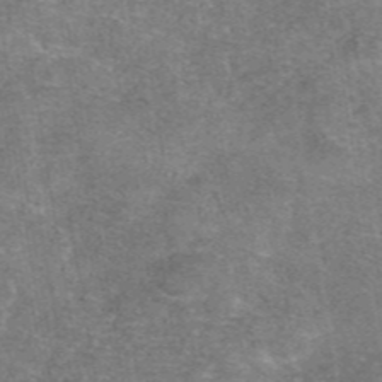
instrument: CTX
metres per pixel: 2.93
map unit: eAb
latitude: 46.8947
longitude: 102.8975
